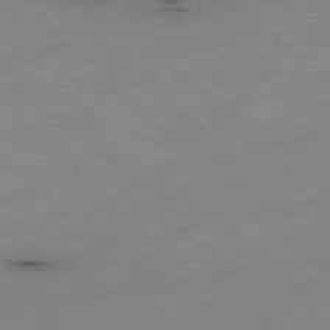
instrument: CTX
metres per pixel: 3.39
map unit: Ap
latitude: -79.0864
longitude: -59.1214
